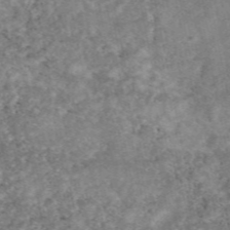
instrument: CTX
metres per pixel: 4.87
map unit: eAb
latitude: 48.2711
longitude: 121.1431
